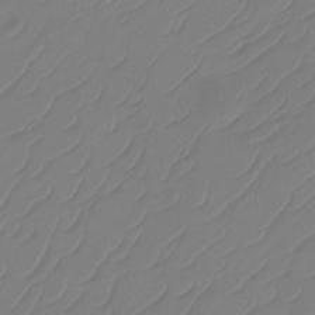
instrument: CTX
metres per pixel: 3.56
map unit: Htu
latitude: -14.2362
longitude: -49.5182
